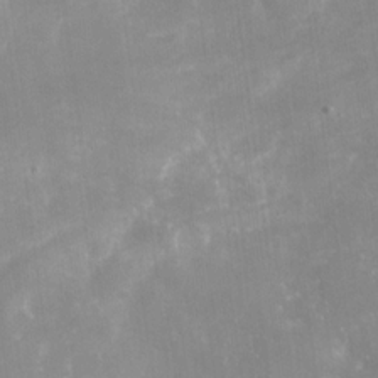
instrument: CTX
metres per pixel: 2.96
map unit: Nhu
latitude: -29.6911
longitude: -64.4034
